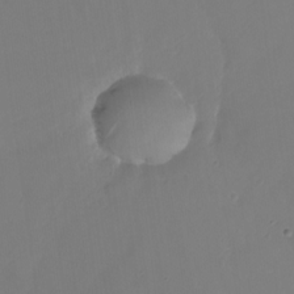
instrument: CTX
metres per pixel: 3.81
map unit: Nhu
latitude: -28.4629
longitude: -78.2712
